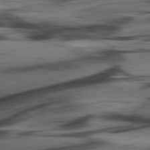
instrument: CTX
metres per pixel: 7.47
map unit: lApd
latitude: 80.9892
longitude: -84.5546
